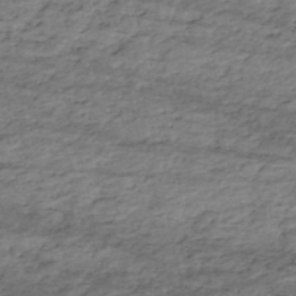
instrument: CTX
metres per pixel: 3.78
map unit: eHh
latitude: -51.1998
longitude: -24.2333
